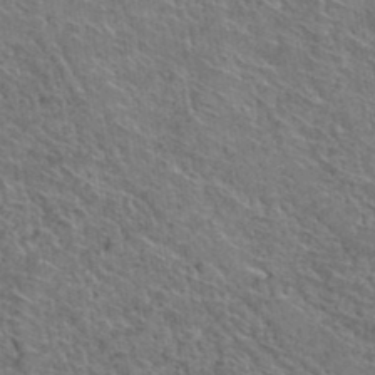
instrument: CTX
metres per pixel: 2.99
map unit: Hto
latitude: 38.3089
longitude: -44.5357
